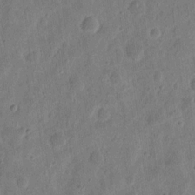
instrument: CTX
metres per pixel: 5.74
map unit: eHh
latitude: 11.4616
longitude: -73.5749
